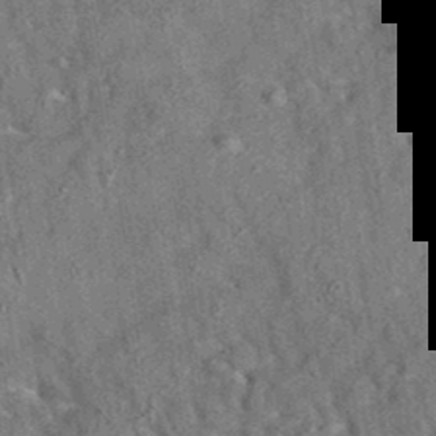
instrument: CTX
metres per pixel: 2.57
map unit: eAb
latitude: 35.4237
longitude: 112.5952
